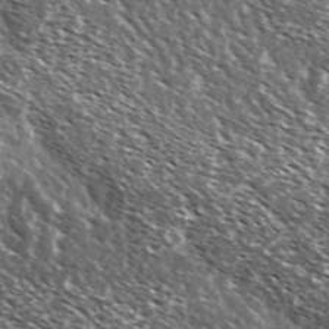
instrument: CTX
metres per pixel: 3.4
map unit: Ave
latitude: 37.3482
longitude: -108.6679
